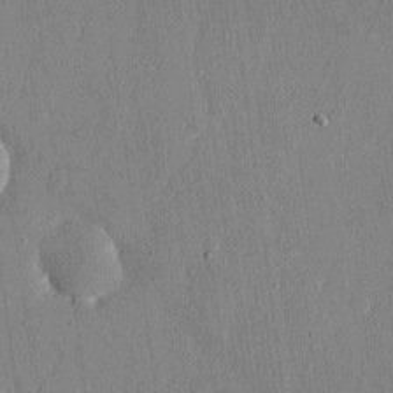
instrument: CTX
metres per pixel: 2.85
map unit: eHh
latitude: 18.5545
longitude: -69.8961
